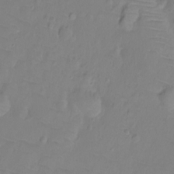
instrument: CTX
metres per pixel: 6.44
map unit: Ht
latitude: -9.2754
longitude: -36.0444
